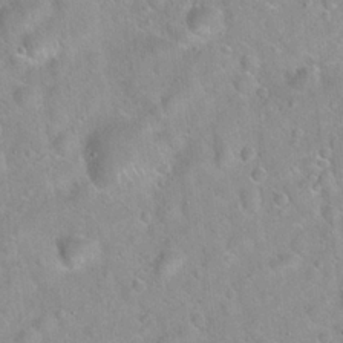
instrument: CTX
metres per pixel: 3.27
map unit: Hto
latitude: 21.5371
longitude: -53.0648
